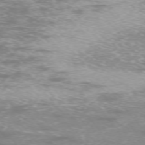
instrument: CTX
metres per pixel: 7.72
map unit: Ap
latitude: -74.3496
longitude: -74.2712
